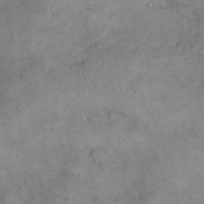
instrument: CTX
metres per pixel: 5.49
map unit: eHh
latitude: 21.3860
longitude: -60.0822
